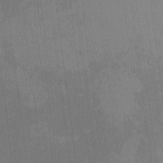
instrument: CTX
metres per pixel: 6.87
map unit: HNhu
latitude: -1.1243
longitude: -7.3104
